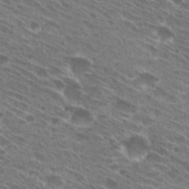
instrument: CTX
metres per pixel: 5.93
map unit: Hto
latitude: 29.1970
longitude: -44.4412
